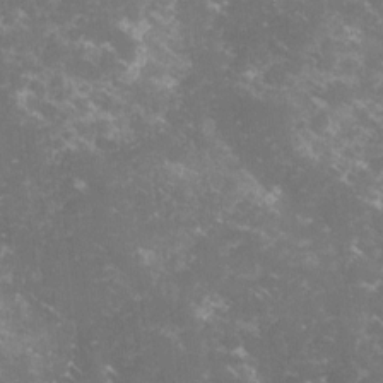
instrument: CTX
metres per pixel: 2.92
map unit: lHvf
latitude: -14.3684
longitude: -99.9717
